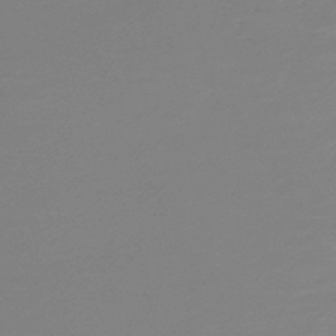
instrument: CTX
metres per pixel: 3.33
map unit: lHb
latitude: -44.6519
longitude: 61.2376
